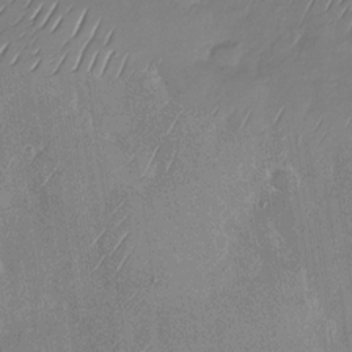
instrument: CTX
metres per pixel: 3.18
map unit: Nhu
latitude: -29.0298
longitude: -58.4223
